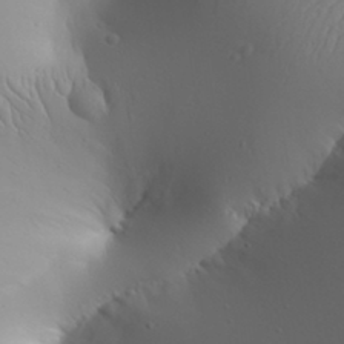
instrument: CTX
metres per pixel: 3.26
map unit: Aa
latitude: 31.5749
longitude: -142.9136
